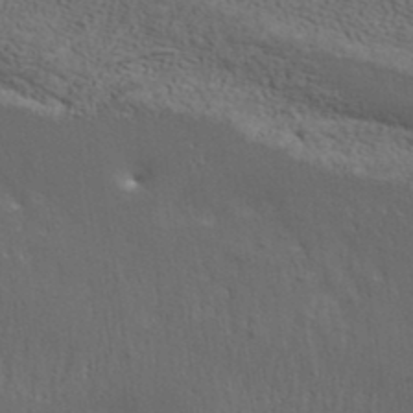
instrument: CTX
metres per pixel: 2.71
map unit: ANa
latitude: 37.5749
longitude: 20.2172
